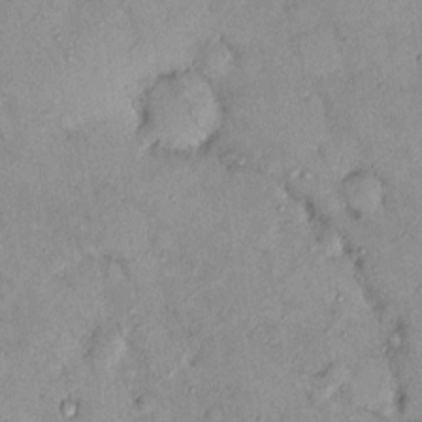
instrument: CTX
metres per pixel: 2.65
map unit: eHh
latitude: -0.0472
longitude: 16.7652
